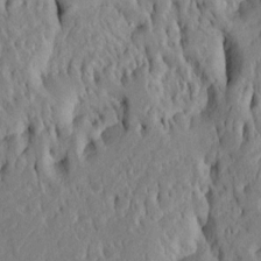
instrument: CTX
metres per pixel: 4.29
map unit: Htu
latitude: -5.0675
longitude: 151.4643
